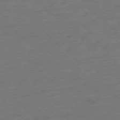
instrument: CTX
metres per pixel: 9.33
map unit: Ap
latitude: -77.1998
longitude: -64.1956
